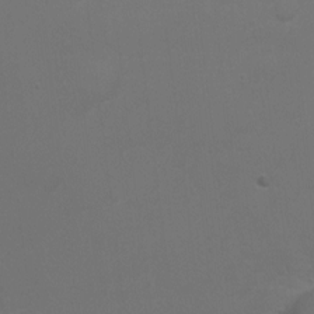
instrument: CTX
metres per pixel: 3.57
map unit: Ht
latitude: 1.8583
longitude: -25.0647
